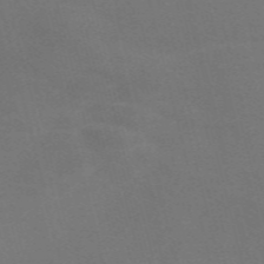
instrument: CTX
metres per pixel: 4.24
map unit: Nve
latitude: -58.7841
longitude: 63.5777
